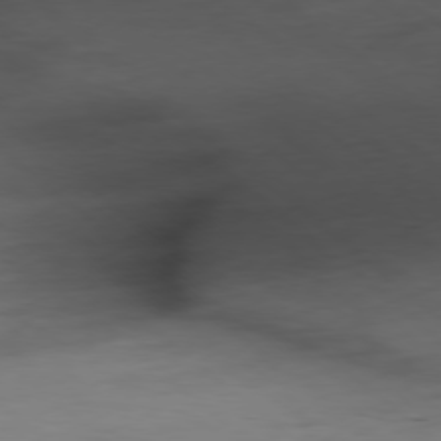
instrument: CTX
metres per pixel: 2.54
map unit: Ap
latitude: -78.4440
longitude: -88.1956
